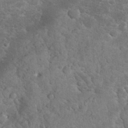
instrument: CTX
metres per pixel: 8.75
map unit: eHh
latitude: 34.1200
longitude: -65.9717
